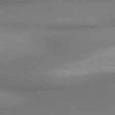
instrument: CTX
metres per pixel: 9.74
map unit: lApd
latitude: 80.5735
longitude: 163.7477
